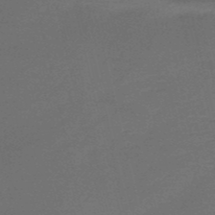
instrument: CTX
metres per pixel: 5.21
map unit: HNb
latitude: -50.9542
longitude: -41.9906
